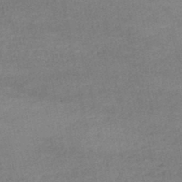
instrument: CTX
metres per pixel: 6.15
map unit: lHb
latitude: -46.1228
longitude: 62.2739
